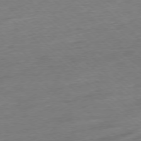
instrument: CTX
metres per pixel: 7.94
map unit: Ap
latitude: -77.6155
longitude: -97.3859
